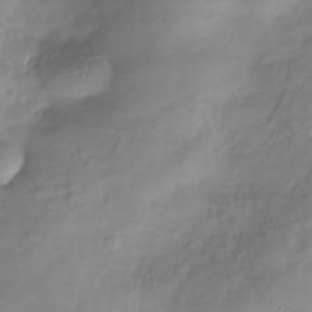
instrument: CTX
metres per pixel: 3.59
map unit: Hve
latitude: -32.1795
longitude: 90.2740
